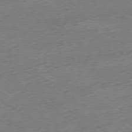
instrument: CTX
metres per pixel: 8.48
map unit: Ap
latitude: -78.7463
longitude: -57.7827
